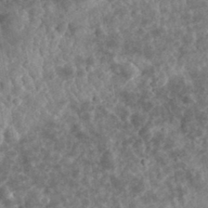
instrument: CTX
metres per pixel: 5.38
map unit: eHh
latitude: 34.3089
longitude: -78.6113
